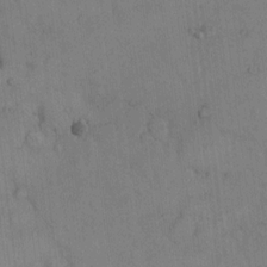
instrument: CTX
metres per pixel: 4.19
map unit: Hto
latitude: 9.0648
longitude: -60.9513
